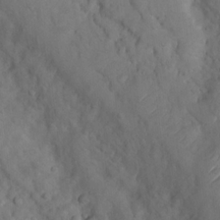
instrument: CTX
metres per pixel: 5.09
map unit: Nhu
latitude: 9.0270
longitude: -23.0080
